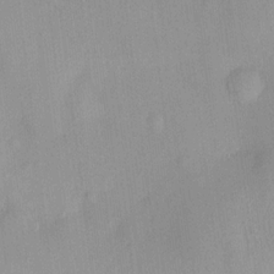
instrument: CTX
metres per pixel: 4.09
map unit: HNhu
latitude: 13.8772
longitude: 12.6708
